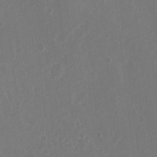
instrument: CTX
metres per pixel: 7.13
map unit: Nhu
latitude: 4.8380
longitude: -16.9703
